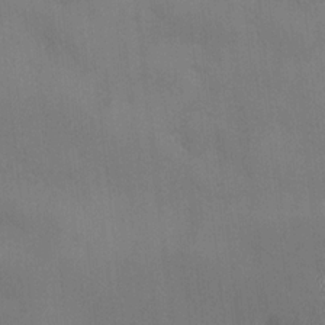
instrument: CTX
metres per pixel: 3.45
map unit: Ave
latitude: 2.3656
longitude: -112.5546
